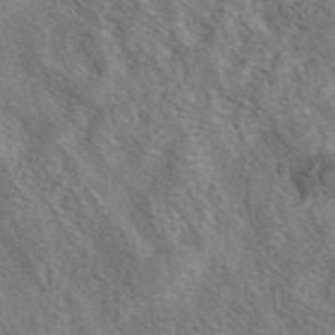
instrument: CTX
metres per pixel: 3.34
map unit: eAb
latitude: 41.0269
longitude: 107.5588
